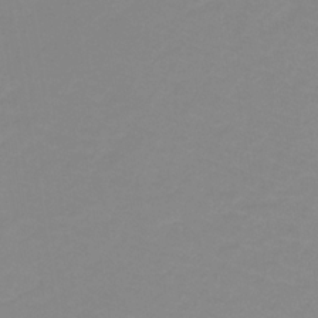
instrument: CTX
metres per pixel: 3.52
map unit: lHb
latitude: -31.7855
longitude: 66.5385
